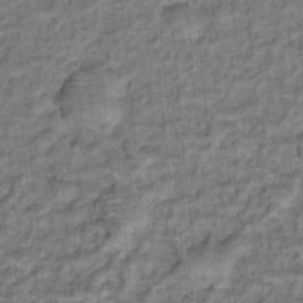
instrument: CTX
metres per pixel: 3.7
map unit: Hto
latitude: 15.6505
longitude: -36.0822
